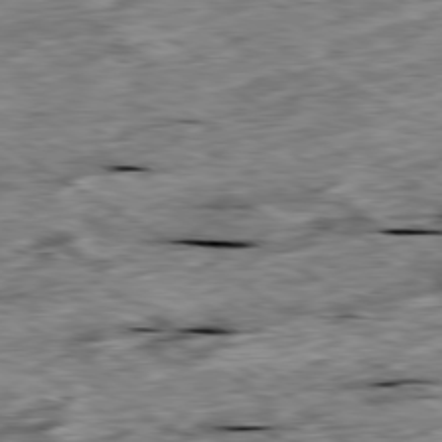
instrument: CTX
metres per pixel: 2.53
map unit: Ap
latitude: -80.1417
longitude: -90.5168
